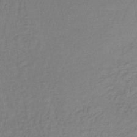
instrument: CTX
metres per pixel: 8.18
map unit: lHb
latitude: -35.0675
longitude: 65.3132
